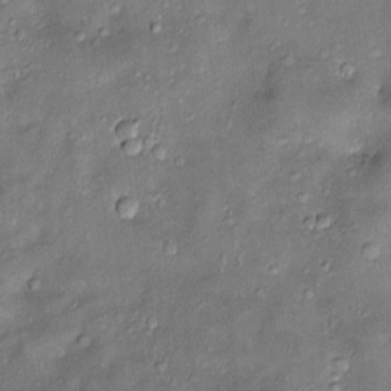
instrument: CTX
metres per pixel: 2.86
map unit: Htu
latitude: -6.3306
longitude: 159.0486
